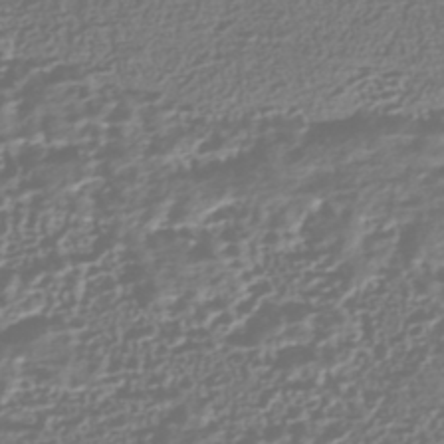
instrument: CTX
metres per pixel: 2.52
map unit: HNhu
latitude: -43.8611
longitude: 100.6329
